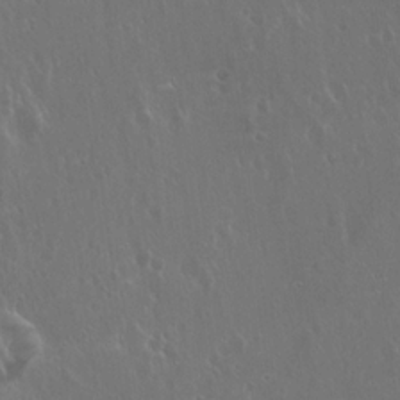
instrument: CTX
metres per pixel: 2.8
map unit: Hto
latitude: 19.1970
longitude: -56.8568
